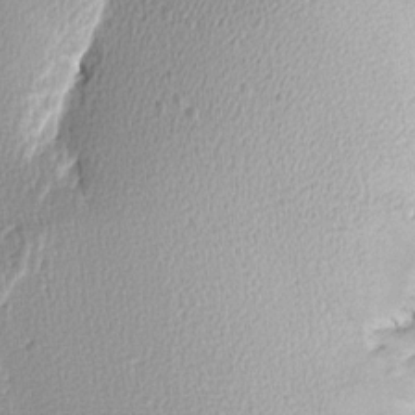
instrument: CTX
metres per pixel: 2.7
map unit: Aa
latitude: 8.1200
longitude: -137.6316
